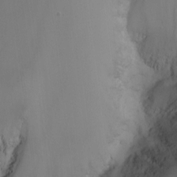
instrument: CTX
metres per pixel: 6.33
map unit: Nhu
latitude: -13.4455
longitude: -63.2726
